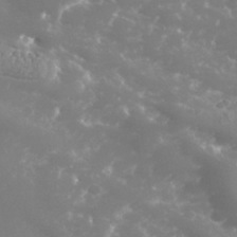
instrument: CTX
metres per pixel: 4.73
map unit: Nhe
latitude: -36.5384
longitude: -90.8758
